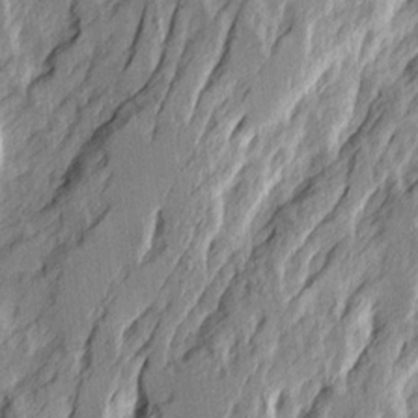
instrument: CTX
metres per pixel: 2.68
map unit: Ave
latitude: 15.3860
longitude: -137.4427
